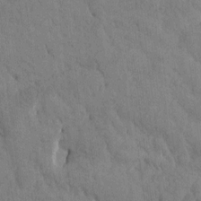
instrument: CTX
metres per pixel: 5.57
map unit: Htu
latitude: -1.1432
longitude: 174.4440
